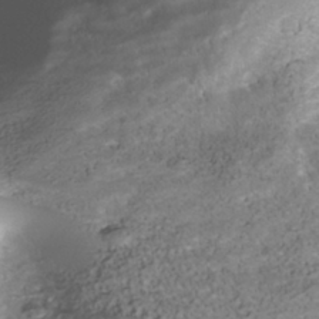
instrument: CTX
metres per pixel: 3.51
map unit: Nhe
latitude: -39.8989
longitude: -116.5546
